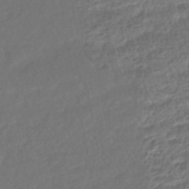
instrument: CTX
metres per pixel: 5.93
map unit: HNhu
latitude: -45.8989
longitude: 103.5588
